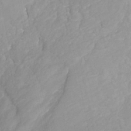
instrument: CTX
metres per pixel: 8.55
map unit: Nhe
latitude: -40.8786
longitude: -110.0633
